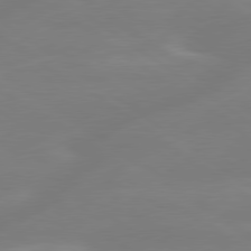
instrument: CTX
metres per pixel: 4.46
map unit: lApd
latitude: 79.3293
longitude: -149.3293
